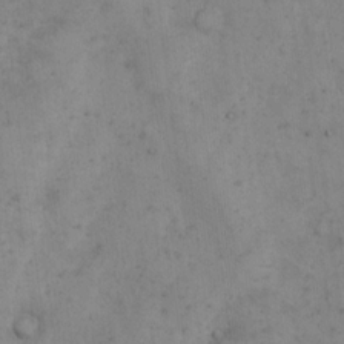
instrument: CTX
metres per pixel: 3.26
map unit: Hto
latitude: 8.3467
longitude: -59.3482
